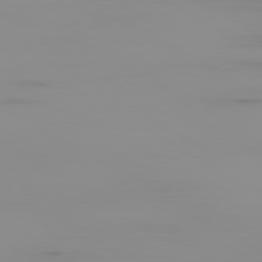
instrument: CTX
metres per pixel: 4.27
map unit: Ap
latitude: -80.2929
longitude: -59.1025
